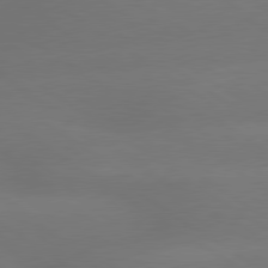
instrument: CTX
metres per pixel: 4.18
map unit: lApd
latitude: 79.7072
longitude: -151.7827
